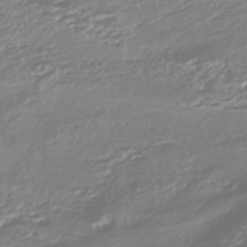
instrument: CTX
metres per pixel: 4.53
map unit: HNhu
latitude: -44.6519
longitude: 96.5007
